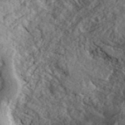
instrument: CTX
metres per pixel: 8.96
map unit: ANa
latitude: 41.3671
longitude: 50.3684
